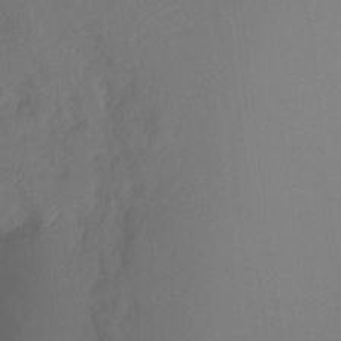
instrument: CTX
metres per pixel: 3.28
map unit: Ht
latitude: -15.3888
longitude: -49.5560
